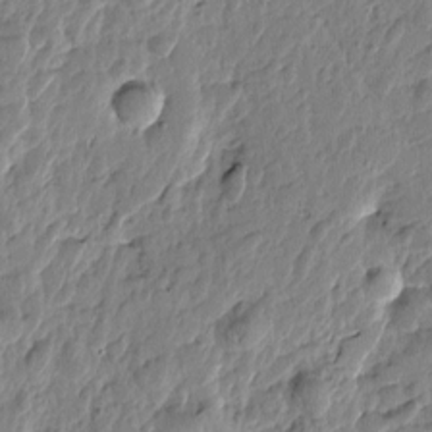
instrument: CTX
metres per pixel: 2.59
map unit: Htu
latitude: -1.4644
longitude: -179.0459
